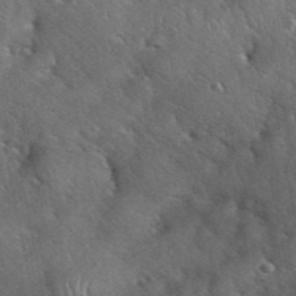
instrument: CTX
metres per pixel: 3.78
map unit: eHh
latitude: 39.9150
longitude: -56.5923
